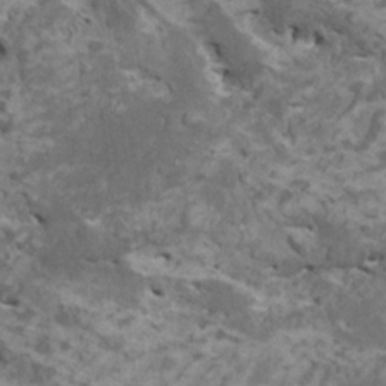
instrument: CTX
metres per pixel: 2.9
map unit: HNhu
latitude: 0.0444
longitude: 4.1228
